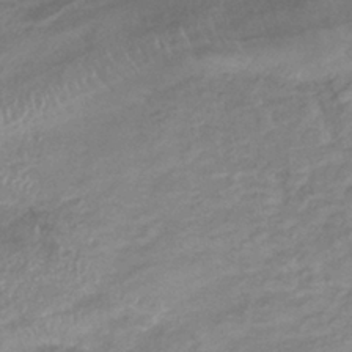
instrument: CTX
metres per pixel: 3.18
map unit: eHb
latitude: -40.1983
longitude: 78.2172
